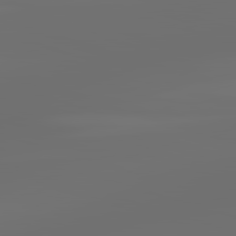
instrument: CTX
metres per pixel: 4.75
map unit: lApd
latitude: 83.3292
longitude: -129.4048
